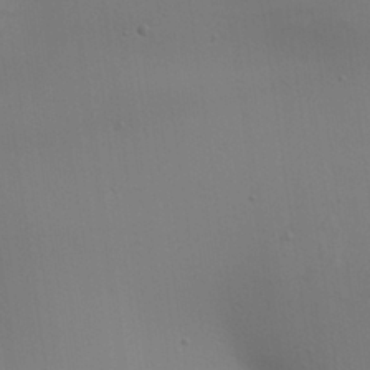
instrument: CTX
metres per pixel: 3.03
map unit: Aa
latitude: 26.5168
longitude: -130.1767
